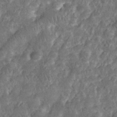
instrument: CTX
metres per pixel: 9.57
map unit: eHh
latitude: 38.2145
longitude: -58.1956
